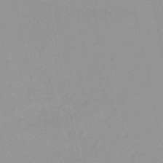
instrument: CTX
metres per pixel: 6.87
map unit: HNb
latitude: -52.0472
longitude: -51.4048
